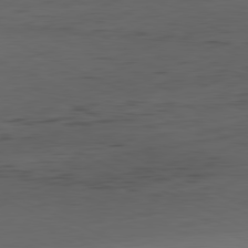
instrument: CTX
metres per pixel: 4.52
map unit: Hpe
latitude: -81.3699
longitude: 12.0850
